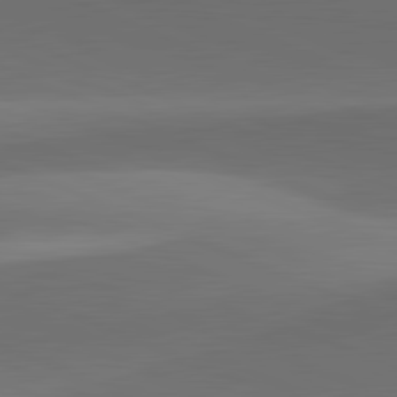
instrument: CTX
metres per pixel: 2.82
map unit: lApd
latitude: 81.8772
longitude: 130.3873
